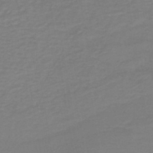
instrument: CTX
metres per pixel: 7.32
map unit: lHb
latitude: -41.5021
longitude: 52.4629
